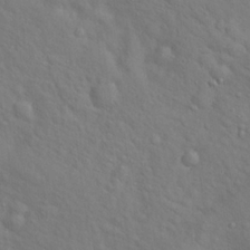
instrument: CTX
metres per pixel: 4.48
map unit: Hto
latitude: 18.4790
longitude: -53.4238
